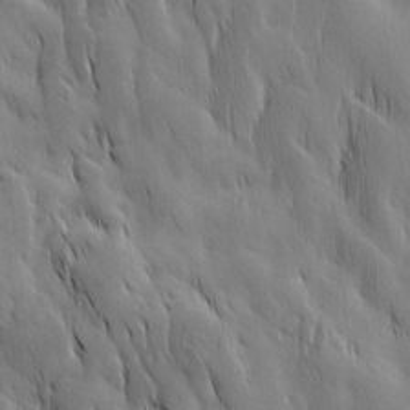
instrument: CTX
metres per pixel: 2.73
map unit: Ave
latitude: 13.1592
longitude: -105.1215
